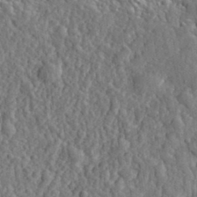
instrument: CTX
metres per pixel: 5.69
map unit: eHh
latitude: 35.3859
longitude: -80.5357
